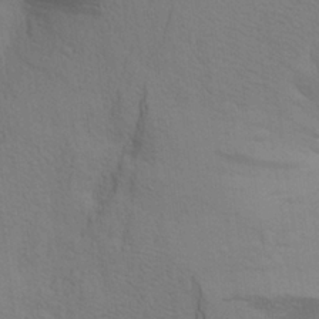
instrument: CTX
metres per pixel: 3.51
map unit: Aa
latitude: 24.5167
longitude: -148.6679
